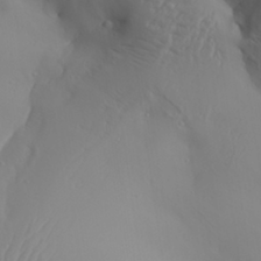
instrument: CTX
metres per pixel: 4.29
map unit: Aa
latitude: 29.8394
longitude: -132.4034
